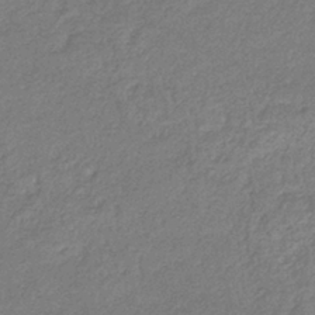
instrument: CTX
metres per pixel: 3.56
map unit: eHb
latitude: -38.2173
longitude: 81.3321
